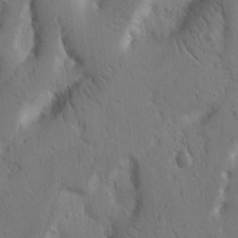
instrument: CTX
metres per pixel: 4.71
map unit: Nhu
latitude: 15.4049
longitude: -78.5168
